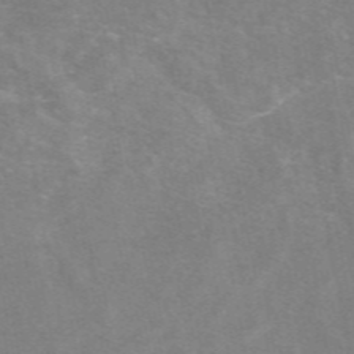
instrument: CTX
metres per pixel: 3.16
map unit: eAb
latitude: 48.5735
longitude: 119.3132
